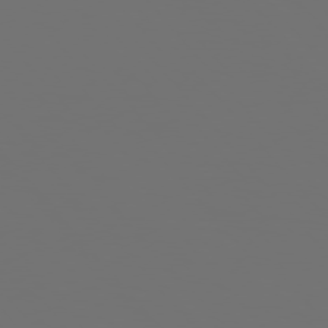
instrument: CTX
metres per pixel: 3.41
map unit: Hpe
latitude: 76.2900
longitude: -141.3670
